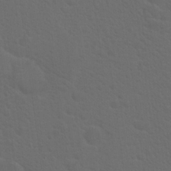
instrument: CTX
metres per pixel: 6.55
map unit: Hto
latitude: 19.9150
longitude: -39.7450
